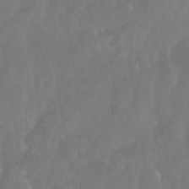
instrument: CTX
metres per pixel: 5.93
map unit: HNhu
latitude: -43.4076
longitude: 94.5384
